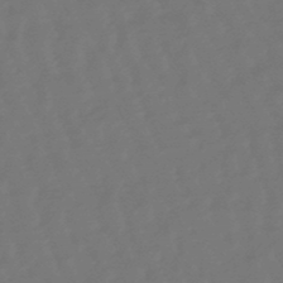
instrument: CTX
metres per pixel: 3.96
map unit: eHb
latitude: -47.5021
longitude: 81.8800
